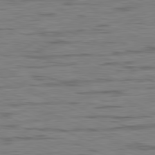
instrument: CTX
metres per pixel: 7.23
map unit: Ap
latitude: -82.2172
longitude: -75.4049
